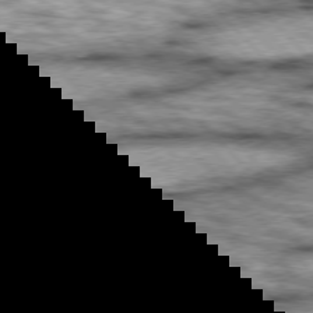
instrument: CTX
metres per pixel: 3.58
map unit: lApd
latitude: 76.3467
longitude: -50.5923
